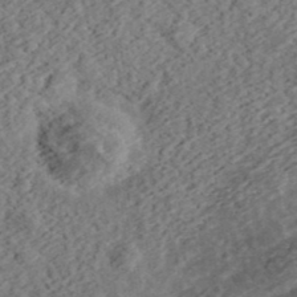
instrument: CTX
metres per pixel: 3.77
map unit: eHh
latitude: 36.9514
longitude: -79.4049
